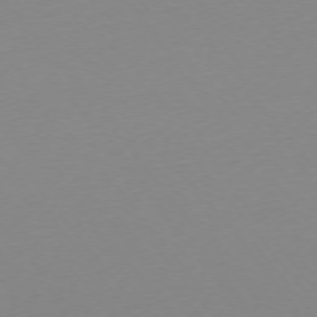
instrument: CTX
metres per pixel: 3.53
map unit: Ap
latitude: -75.2376
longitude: -71.8961
